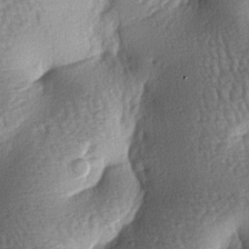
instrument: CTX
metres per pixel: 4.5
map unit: lAa
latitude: -7.0108
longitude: -127.9717
